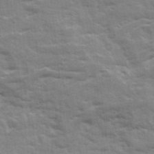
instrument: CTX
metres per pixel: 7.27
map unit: Ave
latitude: 19.3103
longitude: -130.0444
